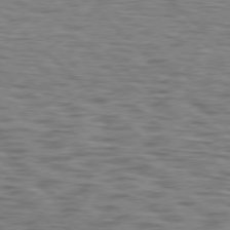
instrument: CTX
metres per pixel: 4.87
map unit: lApd
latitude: 77.1781
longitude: -71.0269
